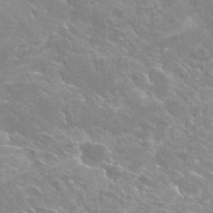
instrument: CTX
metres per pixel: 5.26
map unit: Hto
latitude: 28.2900
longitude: -40.7246
